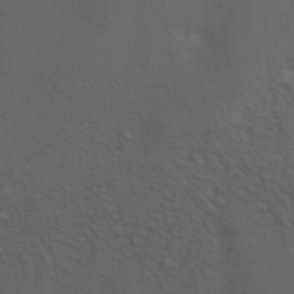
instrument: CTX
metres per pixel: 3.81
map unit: HNhu
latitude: -41.1620
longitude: 101.2942
